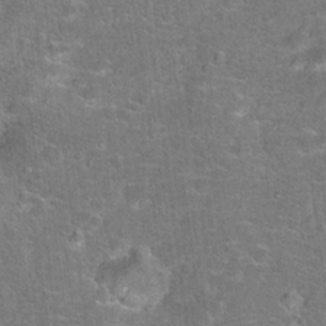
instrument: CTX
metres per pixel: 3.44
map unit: Hto
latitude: 17.1025
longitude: -42.6491
